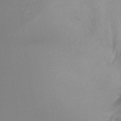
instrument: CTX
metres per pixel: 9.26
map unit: Ht
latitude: -8.0661
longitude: -30.0633
